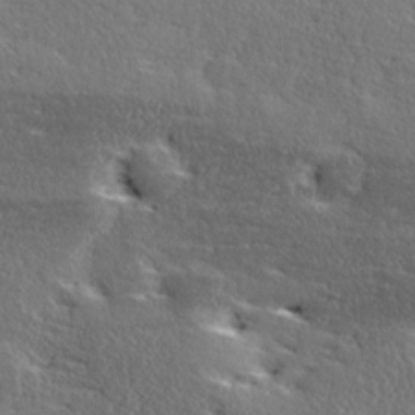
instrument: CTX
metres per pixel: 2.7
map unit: Ave
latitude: 17.2348
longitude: -138.3278
